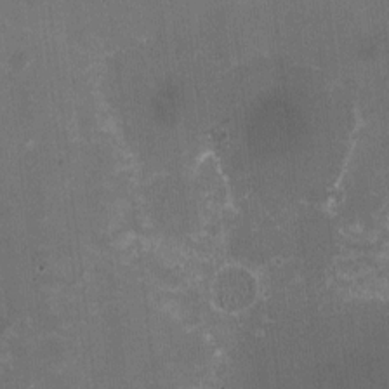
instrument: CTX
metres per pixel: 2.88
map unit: HNhu
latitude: -1.9745
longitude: -3.9906
